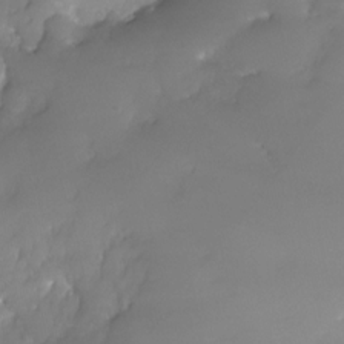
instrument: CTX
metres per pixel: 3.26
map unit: Nhe
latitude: -28.8408
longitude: -109.8394
